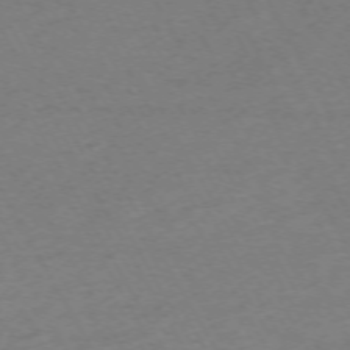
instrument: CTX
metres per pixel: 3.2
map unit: Ap
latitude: -72.7463
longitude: -69.7261
